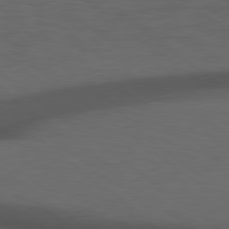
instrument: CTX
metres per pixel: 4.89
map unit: Hpe
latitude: 78.8380
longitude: -163.0081
